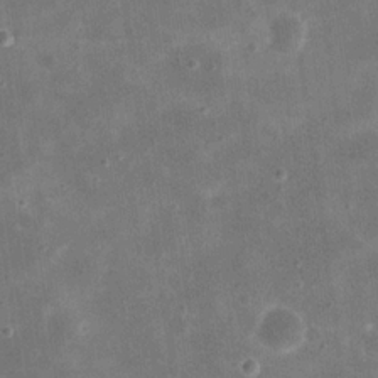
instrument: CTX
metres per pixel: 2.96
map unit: eHh
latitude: 21.1026
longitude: -66.6301
